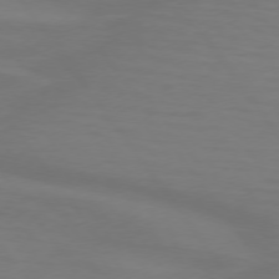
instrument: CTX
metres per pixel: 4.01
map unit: lApd
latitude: 74.3845
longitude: -79.5749
